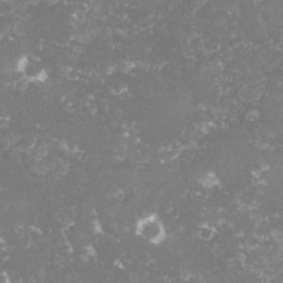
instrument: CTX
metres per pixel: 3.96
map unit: lHvf
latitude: -15.4644
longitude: -98.8380
